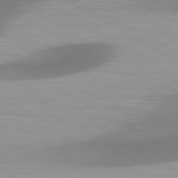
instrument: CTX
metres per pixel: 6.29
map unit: lApd
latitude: 80.8191
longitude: 175.0108
